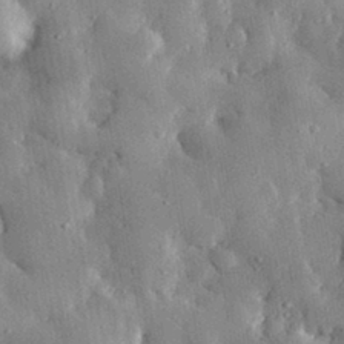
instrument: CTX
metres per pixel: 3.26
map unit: eHh
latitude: 30.8569
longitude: -79.8773
